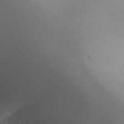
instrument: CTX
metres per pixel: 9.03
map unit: Aa
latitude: 32.1200
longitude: -144.3467
